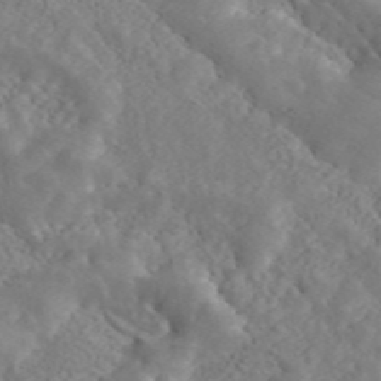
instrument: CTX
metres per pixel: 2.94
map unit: ANa
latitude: 45.9717
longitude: 23.2187
